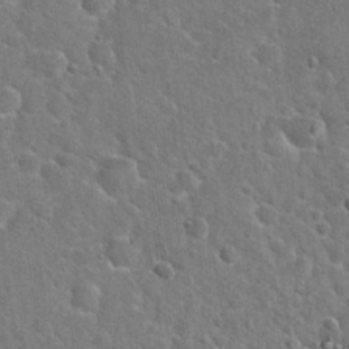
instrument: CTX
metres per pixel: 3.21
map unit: Hto
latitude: 21.0270
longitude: -48.5924
